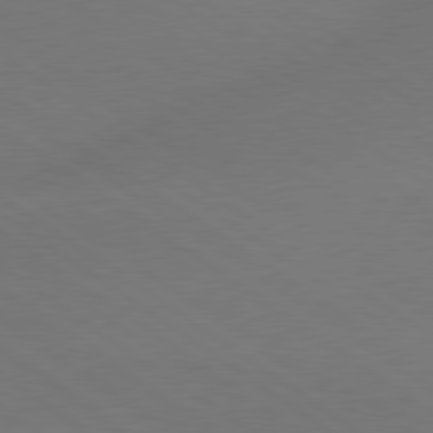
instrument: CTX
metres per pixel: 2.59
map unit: lApd
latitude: 79.1592
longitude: -151.8583
